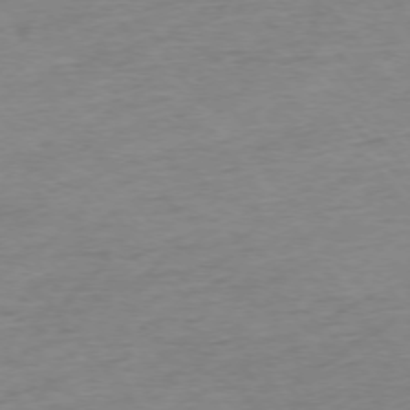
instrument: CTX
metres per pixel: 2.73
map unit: Ap
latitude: -75.3888
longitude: -79.8773
